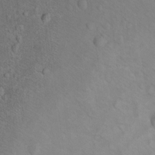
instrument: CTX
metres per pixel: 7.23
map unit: Ht
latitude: 11.7450
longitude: -32.6679
